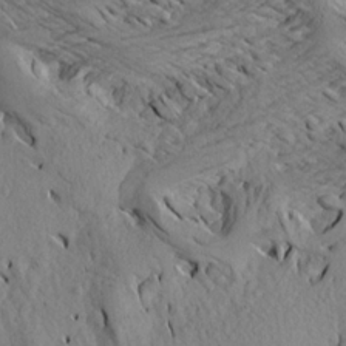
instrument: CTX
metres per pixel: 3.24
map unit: Aa
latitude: 16.9325
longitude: -144.2522
